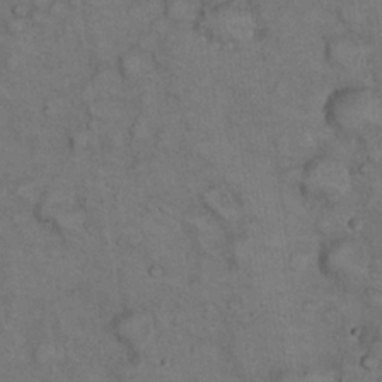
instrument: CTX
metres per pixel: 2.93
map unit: eHh
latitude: 22.7246
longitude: -60.2900
